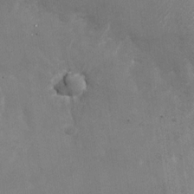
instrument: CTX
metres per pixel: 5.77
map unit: Nhu
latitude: -28.3306
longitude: -75.4238
